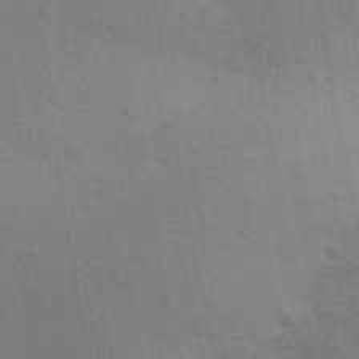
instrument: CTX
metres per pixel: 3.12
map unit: Aa
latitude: 31.5938
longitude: -145.7638
